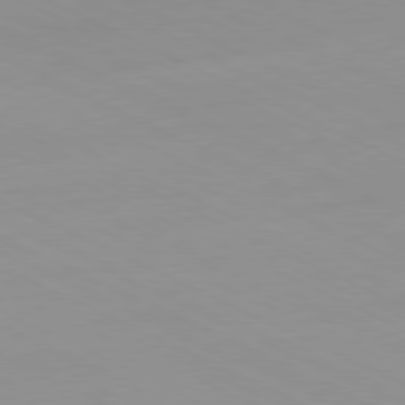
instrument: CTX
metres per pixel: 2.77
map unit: Ap
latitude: -81.0298
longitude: -93.8772
